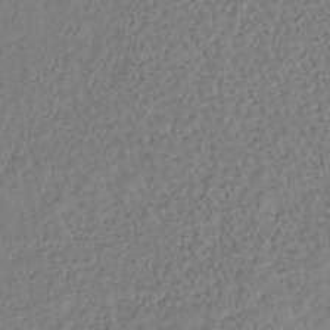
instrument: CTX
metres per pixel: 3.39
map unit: lHb
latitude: -38.0472
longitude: 62.5384
